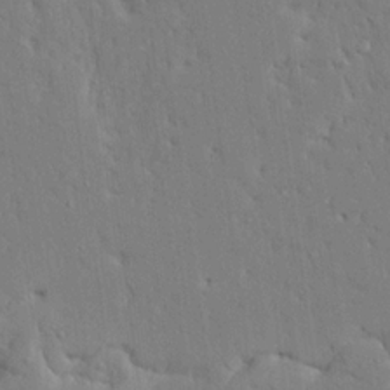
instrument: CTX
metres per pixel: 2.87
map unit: Ave
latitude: 17.1970
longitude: -141.0080
